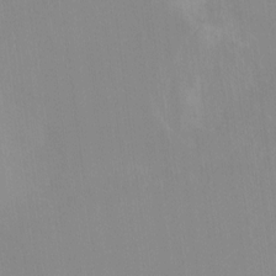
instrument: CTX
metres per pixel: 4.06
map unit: Ht
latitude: -14.1039
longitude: -42.4412
